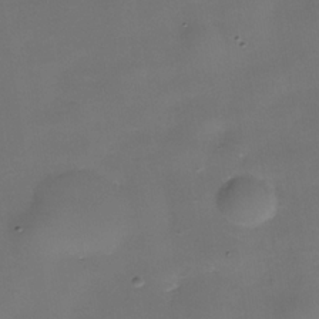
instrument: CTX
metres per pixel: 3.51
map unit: Nhe
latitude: -35.7478
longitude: -90.5735
